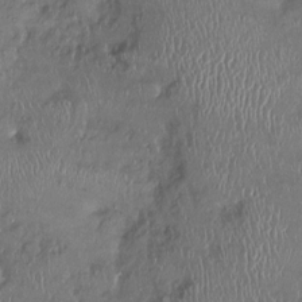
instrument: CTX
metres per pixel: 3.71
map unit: Ht
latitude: -1.4455
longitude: -13.6694
